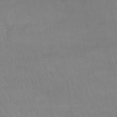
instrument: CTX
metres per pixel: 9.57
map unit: lHb
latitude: -40.3306
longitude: 66.5196
